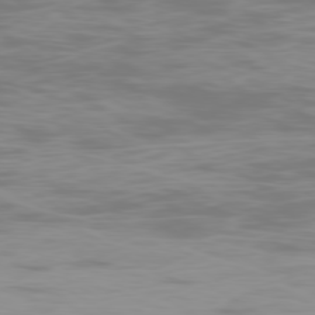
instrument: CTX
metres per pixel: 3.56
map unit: Ap
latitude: -79.8611
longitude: -102.1011
